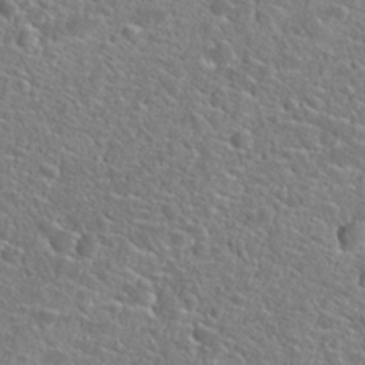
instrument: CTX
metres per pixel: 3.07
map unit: Hto
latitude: 25.0080
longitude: -49.4993
